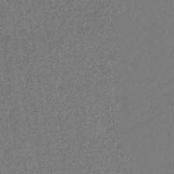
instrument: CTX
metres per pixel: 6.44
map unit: eHb
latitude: -31.0486
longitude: 67.8611
